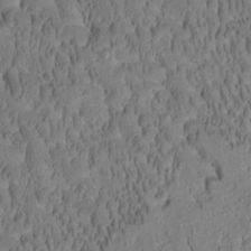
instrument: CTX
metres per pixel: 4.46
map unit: Htu
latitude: -2.5195
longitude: 171.8611
